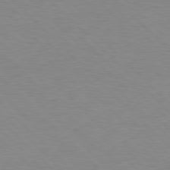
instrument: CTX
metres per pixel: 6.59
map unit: lApd
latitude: 77.7827
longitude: -59.7828
